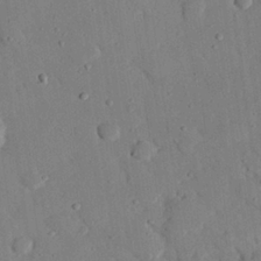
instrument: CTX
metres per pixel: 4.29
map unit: eHh
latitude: 26.6680
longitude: -79.5371
